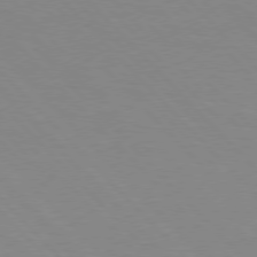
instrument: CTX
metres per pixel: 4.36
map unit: Hpe
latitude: 76.3467
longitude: -155.9906
